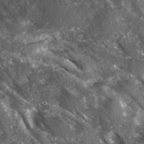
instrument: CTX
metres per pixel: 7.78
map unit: Ave
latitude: 15.2915
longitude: -131.6883
